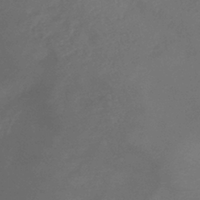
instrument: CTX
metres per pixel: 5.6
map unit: lHb
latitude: -39.6722
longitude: 74.8408
